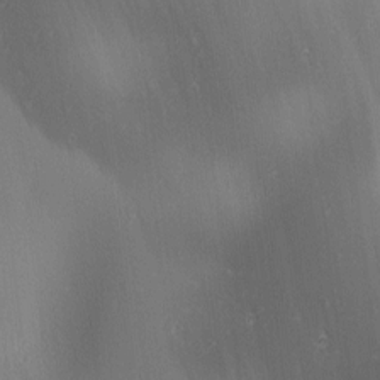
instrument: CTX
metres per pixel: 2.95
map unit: lAa
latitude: 1.6694
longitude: -116.6302
